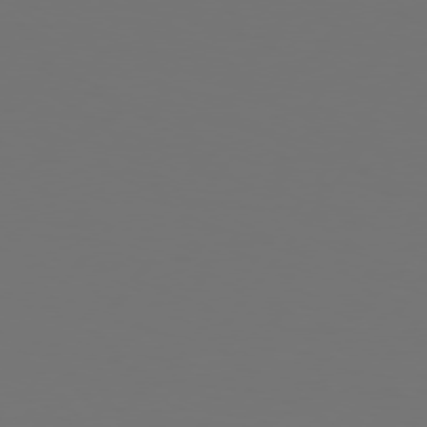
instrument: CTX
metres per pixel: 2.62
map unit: Hpe
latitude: 74.8947
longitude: -129.6694
